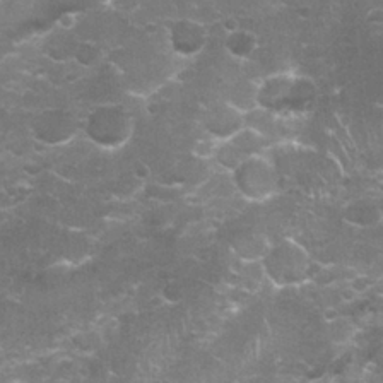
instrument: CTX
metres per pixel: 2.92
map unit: Nhu
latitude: 26.9703
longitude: -61.1970
